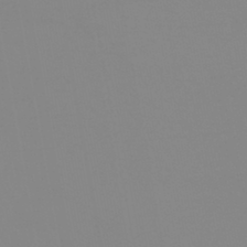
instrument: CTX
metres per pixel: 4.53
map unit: HNhu
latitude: -44.0850
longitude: 90.3496
